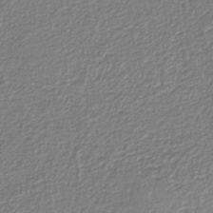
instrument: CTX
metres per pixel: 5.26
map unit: eAb
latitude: -38.2740
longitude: 52.4629
